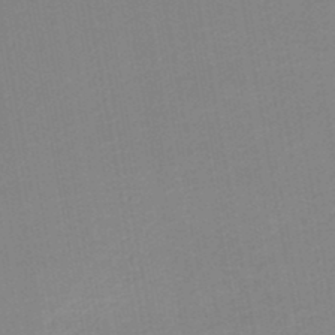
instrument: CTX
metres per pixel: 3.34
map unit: lHb
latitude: -46.6329
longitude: 60.8219
